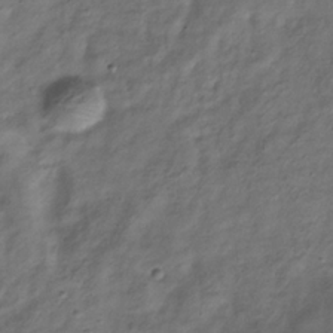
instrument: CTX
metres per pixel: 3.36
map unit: Hve
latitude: -32.7464
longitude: 89.2943
